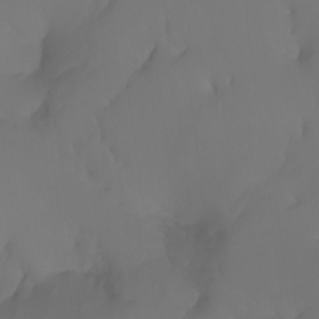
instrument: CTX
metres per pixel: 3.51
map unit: Nhu
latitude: -6.9541
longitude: -84.3656
